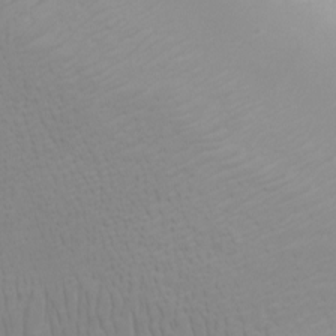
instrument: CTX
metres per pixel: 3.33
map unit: eHh
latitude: -4.5007
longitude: -74.2900
